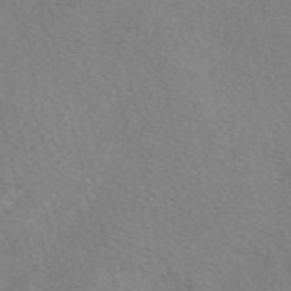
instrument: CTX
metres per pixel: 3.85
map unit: eAb
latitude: 50.2522
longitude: 109.1053
